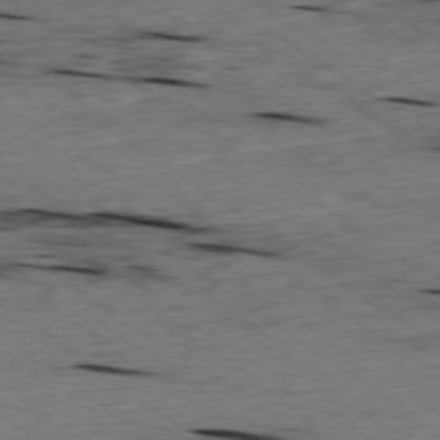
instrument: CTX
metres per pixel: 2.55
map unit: Ap
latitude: -79.1809
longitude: -91.1592
